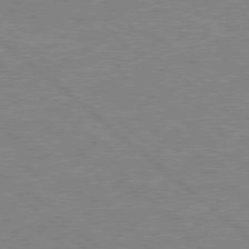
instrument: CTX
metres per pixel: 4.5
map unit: Hpe
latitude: 78.1389
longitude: -123.8205
